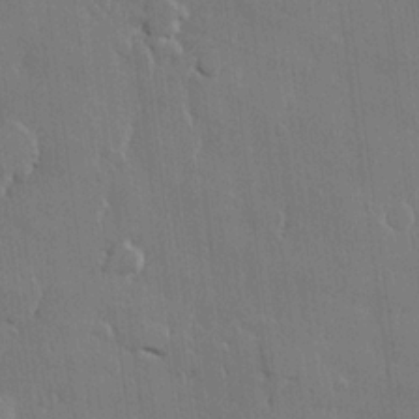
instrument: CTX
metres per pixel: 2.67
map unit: lHvf
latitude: 21.9339
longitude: 146.5951
